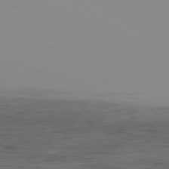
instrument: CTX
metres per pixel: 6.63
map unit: Hpe
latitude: -82.0661
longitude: 16.4440
